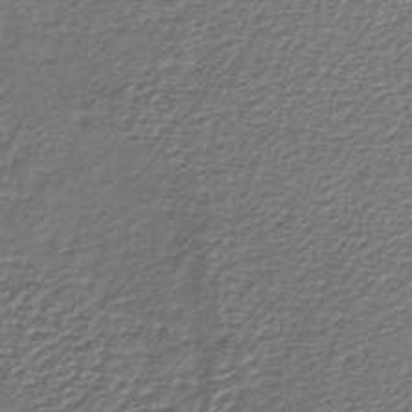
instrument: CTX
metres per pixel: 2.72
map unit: lHb
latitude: -36.7274
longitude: 58.6329
